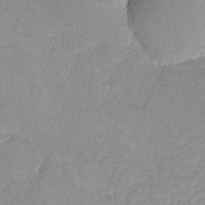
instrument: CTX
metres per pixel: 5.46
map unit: lHvf
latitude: -14.2362
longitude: -102.4979
